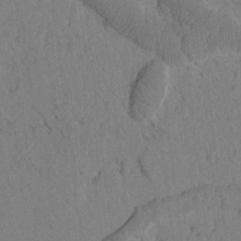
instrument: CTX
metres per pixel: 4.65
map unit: Htu
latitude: -1.8234
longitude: 172.8219
